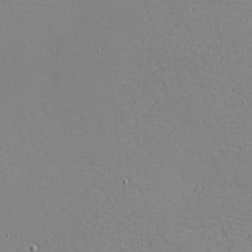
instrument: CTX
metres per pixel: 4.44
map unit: eHh
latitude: -3.6532
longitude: -80.7057
